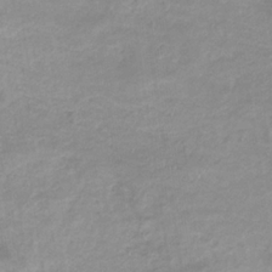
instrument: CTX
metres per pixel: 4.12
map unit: eHb
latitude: -31.9556
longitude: 68.3684
